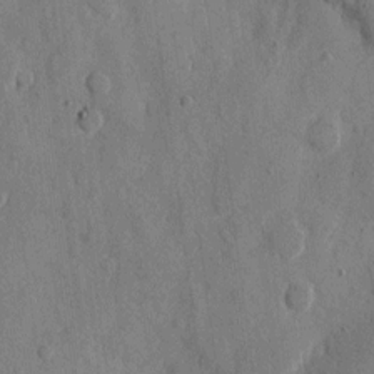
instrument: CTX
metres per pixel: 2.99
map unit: eHh
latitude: 10.1578
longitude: -67.5938
